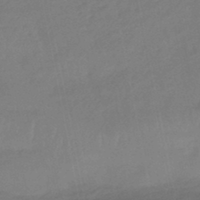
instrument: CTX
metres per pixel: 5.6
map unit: eHb
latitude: -45.8233
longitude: 87.8045
